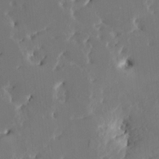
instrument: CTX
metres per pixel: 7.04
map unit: HNhu
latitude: 4.7435
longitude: -5.9339
